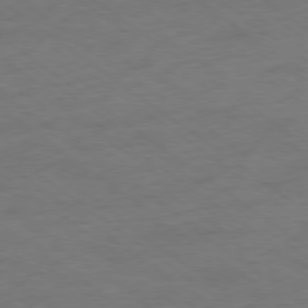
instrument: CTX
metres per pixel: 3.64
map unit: Ap
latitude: -78.8975
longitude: -96.8758
